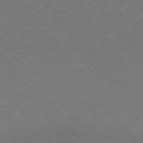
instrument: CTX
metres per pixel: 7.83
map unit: Ap
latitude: -75.6911
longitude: -64.4412
